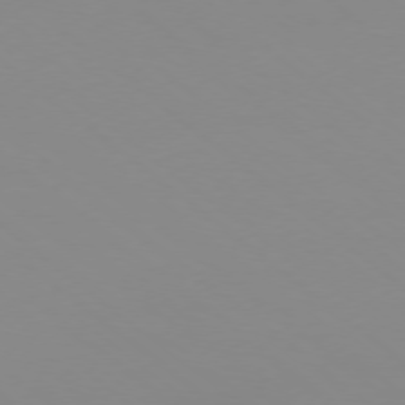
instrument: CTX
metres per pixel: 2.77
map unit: Ap
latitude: -78.1228
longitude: -66.6490
